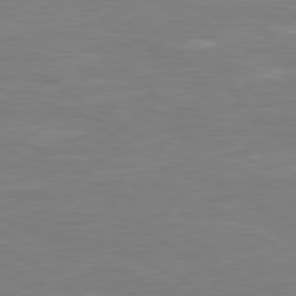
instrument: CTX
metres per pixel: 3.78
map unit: Hpe
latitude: 78.8191
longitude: -127.3482
